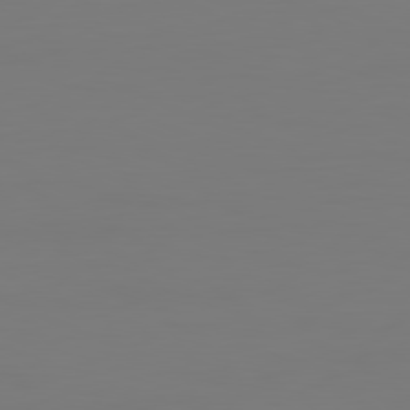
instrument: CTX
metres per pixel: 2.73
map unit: Hpe
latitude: -81.8989
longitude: 8.3306
